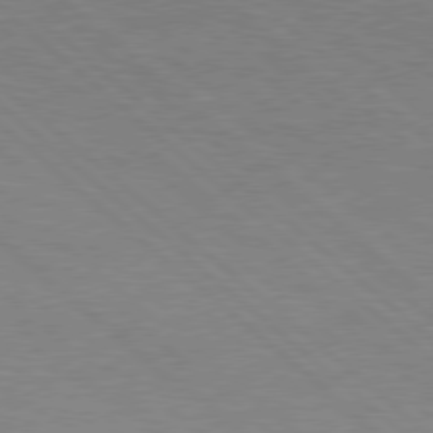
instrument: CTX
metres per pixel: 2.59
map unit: Hpe
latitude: 77.8583
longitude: -157.6693
